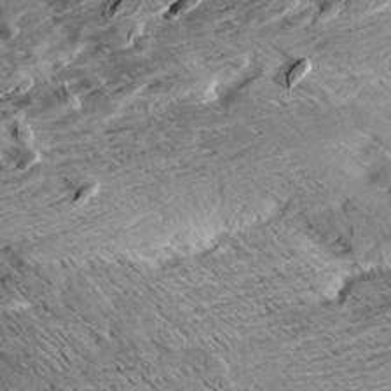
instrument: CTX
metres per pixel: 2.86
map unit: Aa
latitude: 9.4615
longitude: -141.4993
